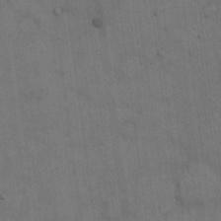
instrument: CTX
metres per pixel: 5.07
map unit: Hto
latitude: 15.1970
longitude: -61.3670
